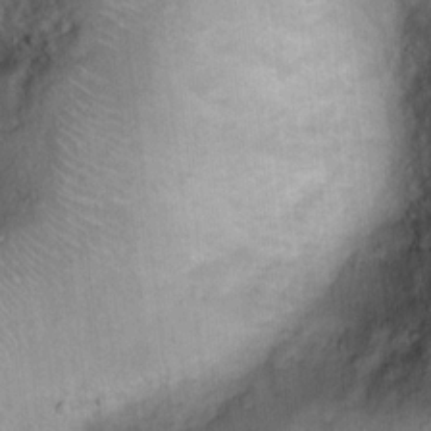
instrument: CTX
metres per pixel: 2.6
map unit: Ht
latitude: 14.4979
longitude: -40.8002
